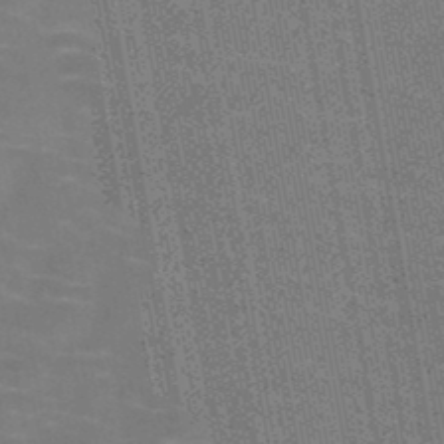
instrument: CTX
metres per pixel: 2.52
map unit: HNb
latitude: -47.3698
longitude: -47.0270
